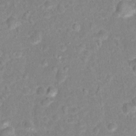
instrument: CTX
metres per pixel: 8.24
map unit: Hto
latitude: 16.1011
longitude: -41.6127
